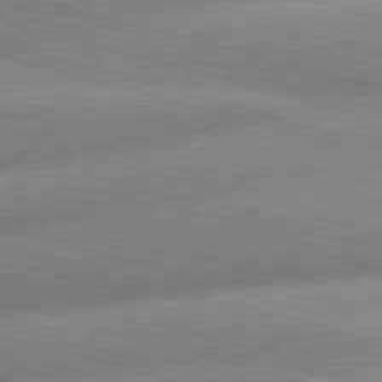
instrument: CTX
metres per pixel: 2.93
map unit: lApd
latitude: 81.3671
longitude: -163.2348
